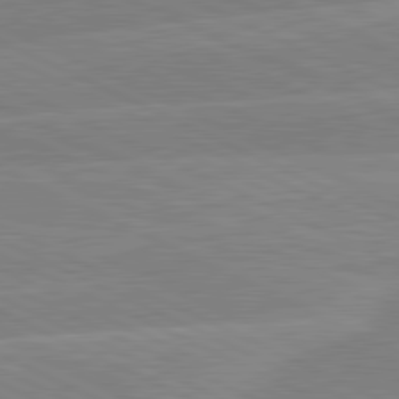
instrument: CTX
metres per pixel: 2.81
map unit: lApd
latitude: 81.1592
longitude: -128.4979
